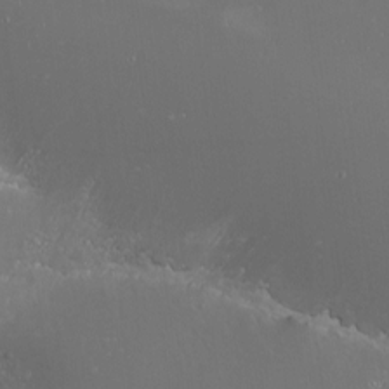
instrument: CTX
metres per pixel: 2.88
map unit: Nhu
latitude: -6.1983
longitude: -90.9514
